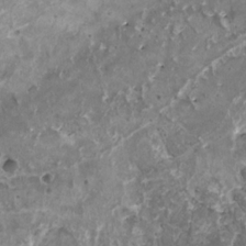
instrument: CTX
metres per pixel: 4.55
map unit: HNhu
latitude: 1.8205
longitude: 5.3887
